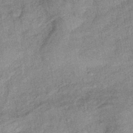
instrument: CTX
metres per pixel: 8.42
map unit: eHb
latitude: -41.6533
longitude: 82.4629
